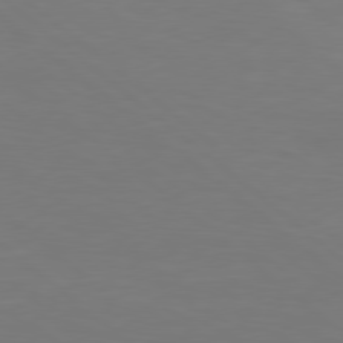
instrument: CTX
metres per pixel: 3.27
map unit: Hpe
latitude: 78.8947
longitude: -123.3860
